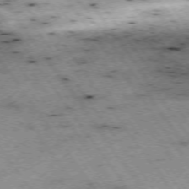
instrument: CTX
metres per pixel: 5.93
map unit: Hpe
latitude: -74.4251
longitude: 2.0472
